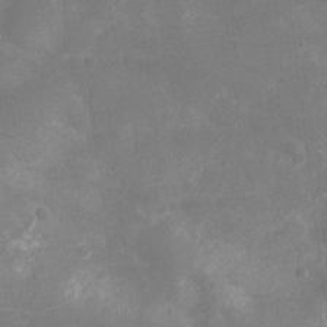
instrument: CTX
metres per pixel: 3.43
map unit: Ht
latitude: -11.8234
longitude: -25.3670
